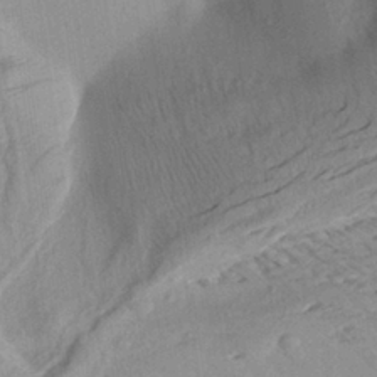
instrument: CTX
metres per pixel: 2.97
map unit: Aa
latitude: 26.4412
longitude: -143.7450
